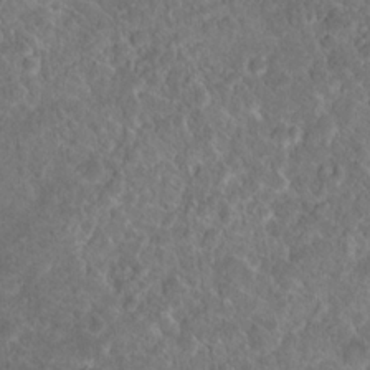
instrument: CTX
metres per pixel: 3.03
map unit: Hto
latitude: 17.4426
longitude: -37.2348
